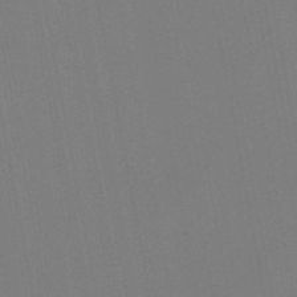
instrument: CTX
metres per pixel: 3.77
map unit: lHb
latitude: -47.1809
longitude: 71.7478
